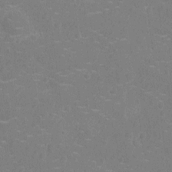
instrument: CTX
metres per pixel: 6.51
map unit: Nhu
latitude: -14.8786
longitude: -24.9513
